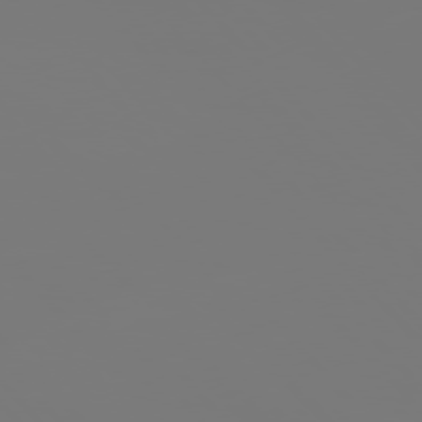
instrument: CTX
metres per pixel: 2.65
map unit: Hpe
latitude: 76.2333
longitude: -136.0444
